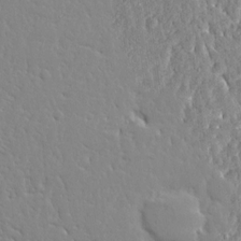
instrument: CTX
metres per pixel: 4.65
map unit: Ave
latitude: 12.8758
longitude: -137.2915
